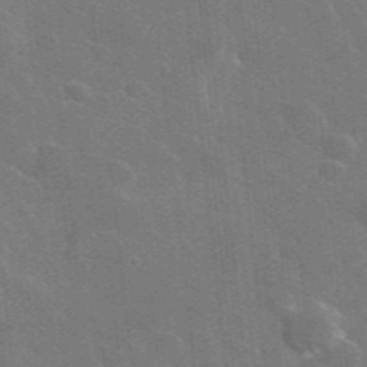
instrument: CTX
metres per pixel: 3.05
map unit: lHvf
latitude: 36.5168
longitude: -90.9514
